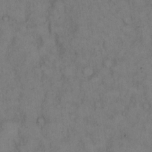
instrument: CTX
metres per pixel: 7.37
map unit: eHh
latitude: 14.6302
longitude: -62.0633
